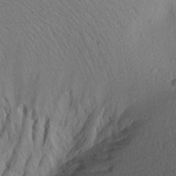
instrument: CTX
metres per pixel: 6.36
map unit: Aa
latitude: 22.2900
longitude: -144.8191
